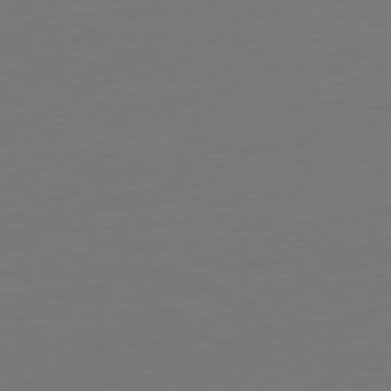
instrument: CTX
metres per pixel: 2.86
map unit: Ap
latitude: -79.4265
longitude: -98.5734
